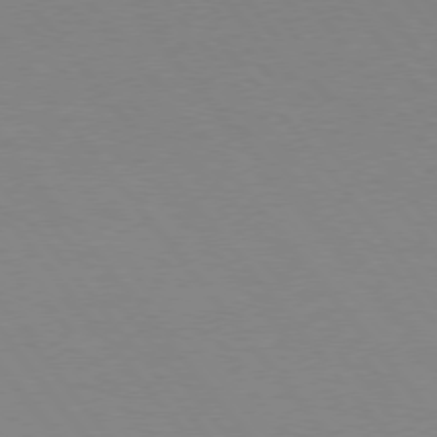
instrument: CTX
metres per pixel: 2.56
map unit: Hpe
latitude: 75.3860
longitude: -144.7057
